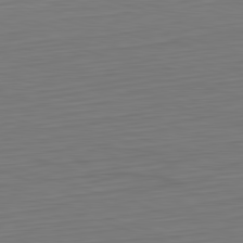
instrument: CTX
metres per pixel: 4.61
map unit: Hpe
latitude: -82.3873
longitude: 11.8800
